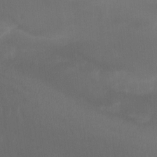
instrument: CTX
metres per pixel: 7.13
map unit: Aa
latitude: -7.3887
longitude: -78.6302
